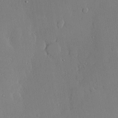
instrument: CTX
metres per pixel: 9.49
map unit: lHvf
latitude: 20.5546
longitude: 145.1998
